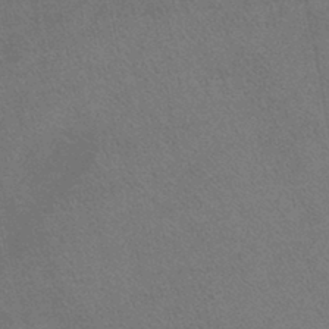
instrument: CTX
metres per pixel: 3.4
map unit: lHb
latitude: -43.8233
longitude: 74.8597
